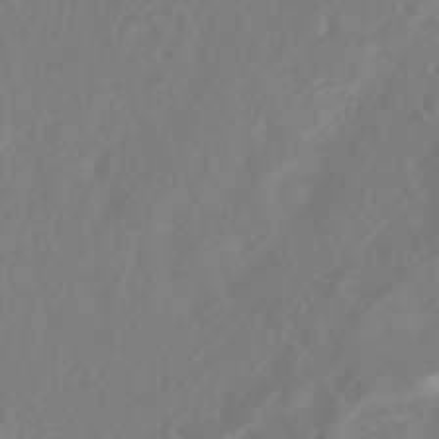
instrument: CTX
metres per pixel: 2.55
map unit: HNhu
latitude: -40.5385
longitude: 99.8611
